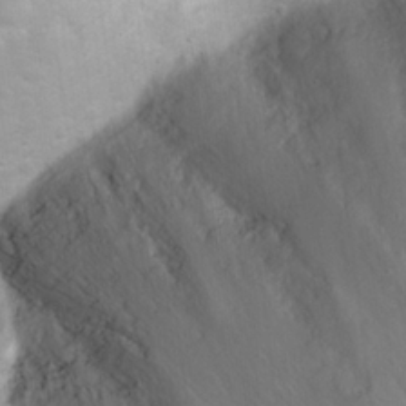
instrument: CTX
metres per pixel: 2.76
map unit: eHh
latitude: 24.3845
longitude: -63.3104
